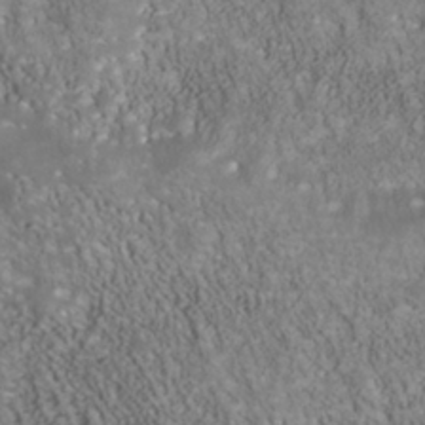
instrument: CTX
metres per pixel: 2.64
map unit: Nhu
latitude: -40.3873
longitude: -85.3671
